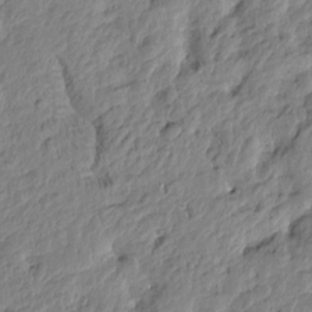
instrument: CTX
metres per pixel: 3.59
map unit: Htu
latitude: -3.6154
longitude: 178.5573
